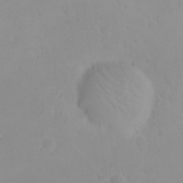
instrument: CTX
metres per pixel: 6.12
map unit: eHh
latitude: 21.4805
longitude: -63.8962
